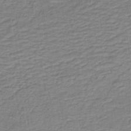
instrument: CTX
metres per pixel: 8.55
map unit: lHb
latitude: -41.4454
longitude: 53.1620
